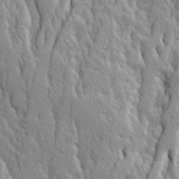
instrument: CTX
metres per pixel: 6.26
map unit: Ave
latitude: 14.1200
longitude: -133.0836
